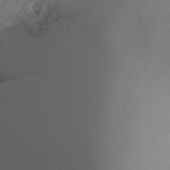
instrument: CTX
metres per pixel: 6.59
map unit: Ht
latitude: -5.7099
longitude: -25.7827
